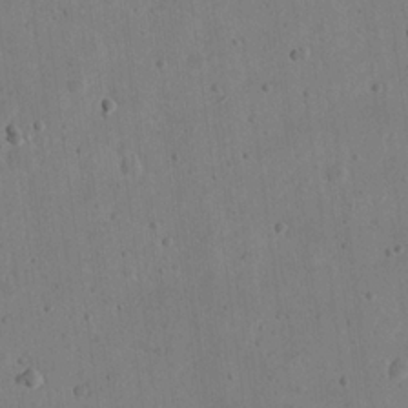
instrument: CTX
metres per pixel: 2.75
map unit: eHh
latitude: 21.3482
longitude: -69.7261
